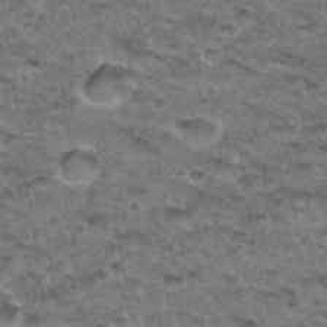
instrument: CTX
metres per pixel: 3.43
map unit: Hto
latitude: 32.9514
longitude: -48.5357
